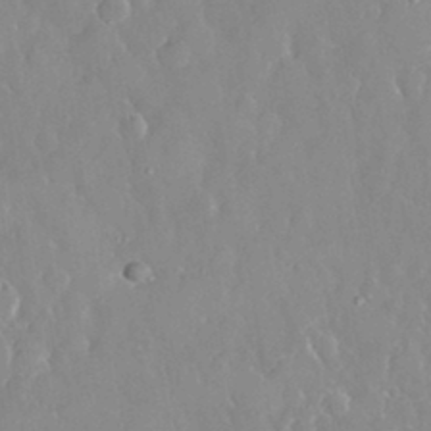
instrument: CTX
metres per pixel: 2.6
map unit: eHh
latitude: 32.9325
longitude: -59.8205
